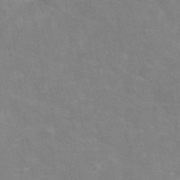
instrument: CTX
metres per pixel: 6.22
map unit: Hve
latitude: -31.4076
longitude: 95.2187
